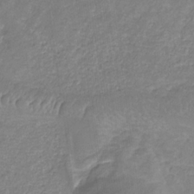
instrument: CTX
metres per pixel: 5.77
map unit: eHb
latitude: -31.5777
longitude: 67.2943
